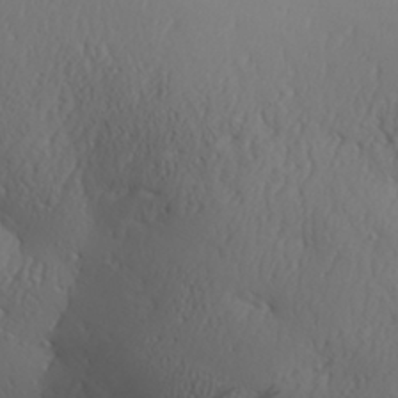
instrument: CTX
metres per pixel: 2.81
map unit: Aa
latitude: 31.1215
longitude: -143.0081
